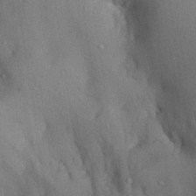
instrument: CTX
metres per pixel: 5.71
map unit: Aa
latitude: 29.7260
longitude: -131.6505
